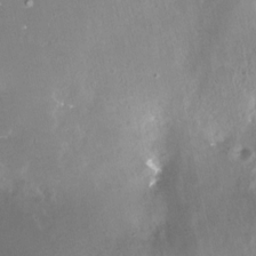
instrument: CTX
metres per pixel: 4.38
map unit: Nhe
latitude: -27.9745
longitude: -109.9339
